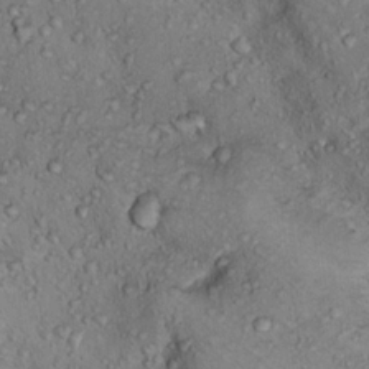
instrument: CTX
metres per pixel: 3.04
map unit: Nhu
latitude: 15.7072
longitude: -30.3090
